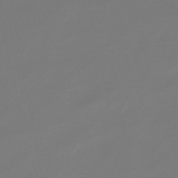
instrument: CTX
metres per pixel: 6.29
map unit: lHb
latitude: -47.1053
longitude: 62.9541
